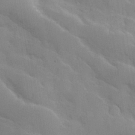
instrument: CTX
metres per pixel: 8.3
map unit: Hve
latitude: 31.1592
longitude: 151.1620
